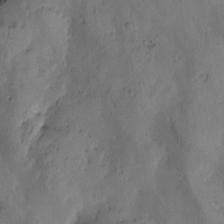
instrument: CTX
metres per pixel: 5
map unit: Htu
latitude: -3.0864
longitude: -176.6679
